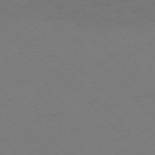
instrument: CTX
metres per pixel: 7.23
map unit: Ap
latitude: -75.5399
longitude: -78.3656
